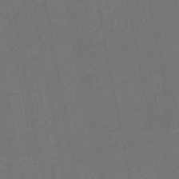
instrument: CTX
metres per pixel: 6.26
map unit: eHb
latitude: -48.1039
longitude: 89.1809
